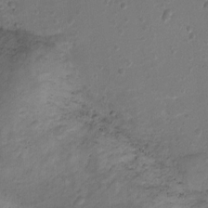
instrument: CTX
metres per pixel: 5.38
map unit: Ht
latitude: 1.0836
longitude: -25.4615
